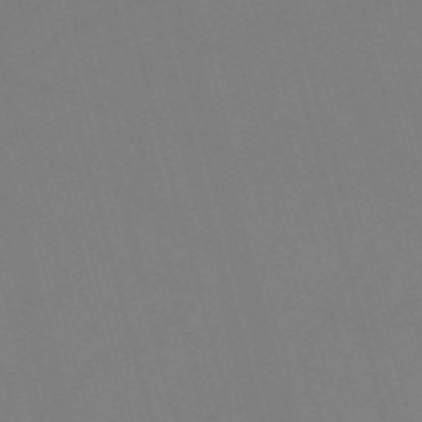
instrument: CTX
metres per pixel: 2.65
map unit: Nve
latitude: -58.2361
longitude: 62.1039
